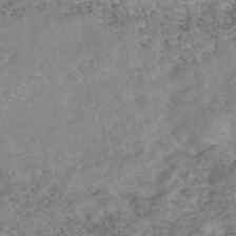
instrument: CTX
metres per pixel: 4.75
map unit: eAb
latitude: 48.4034
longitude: 121.2565
